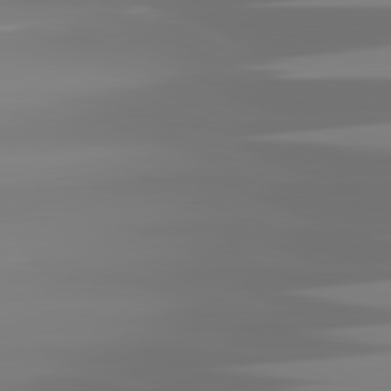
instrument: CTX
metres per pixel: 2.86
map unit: lApd
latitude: 81.8772
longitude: -137.2726
